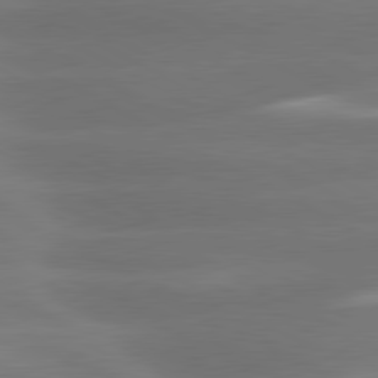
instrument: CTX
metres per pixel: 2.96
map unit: lApd
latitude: 80.4223
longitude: -135.7260
